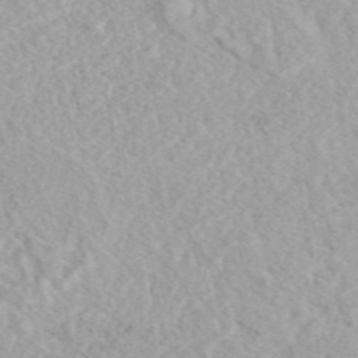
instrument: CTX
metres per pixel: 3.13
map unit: eAb
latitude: 44.0255
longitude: 114.5951
